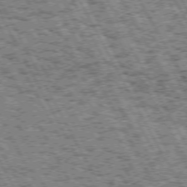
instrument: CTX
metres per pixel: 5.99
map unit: Hpe
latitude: 72.5735
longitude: -125.0458
